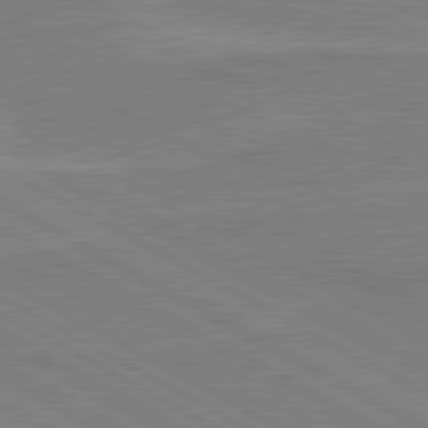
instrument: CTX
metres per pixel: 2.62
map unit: lApd
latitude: 80.3845
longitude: 121.5966
